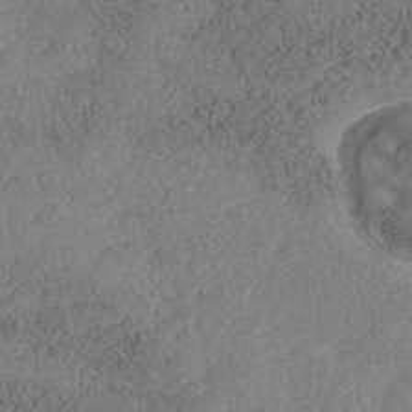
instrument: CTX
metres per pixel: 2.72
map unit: Nhe
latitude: -41.2376
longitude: -110.8758
